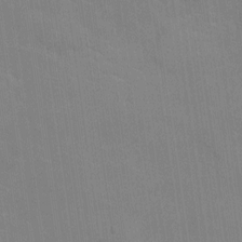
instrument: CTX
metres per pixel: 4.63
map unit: Ht
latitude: -4.6707
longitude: -14.6680
